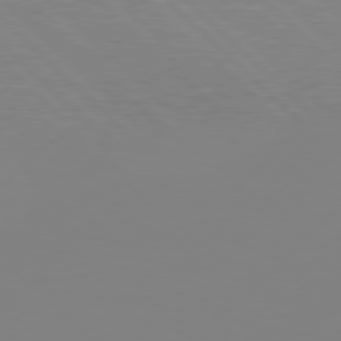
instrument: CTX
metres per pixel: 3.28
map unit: Hpe
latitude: 78.1200
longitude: -138.9514
